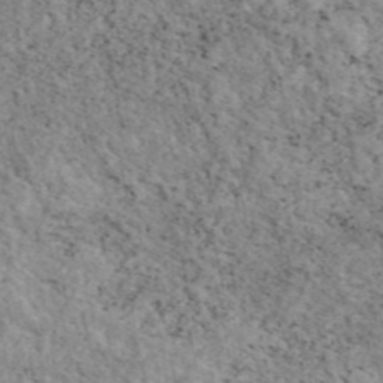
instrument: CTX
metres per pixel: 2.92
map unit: eAb
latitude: 44.4412
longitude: 113.8423
